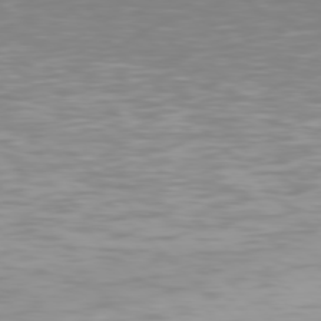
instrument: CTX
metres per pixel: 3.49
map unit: Hpe
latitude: 77.5560
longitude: -175.3860
